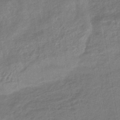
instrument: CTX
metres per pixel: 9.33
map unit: eHb
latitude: -46.2739
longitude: 88.0661
